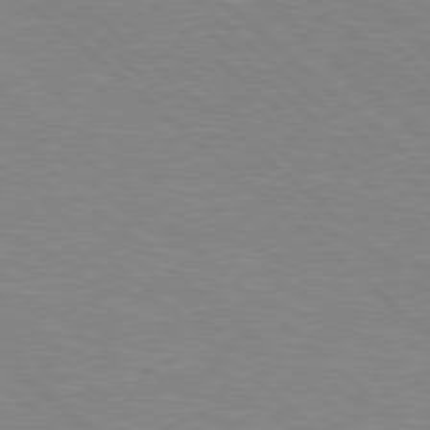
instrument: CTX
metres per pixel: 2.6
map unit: Hpe
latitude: 77.8961
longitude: -152.6869
